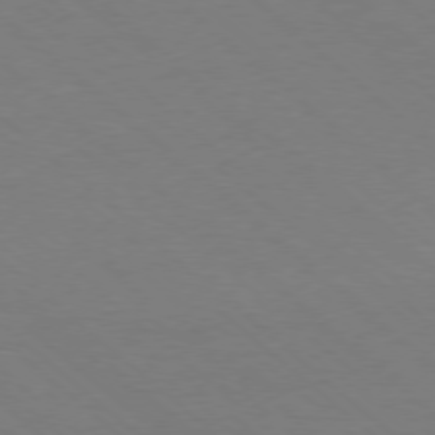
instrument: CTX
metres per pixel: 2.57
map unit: Ap
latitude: -78.2739
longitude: -84.4223
